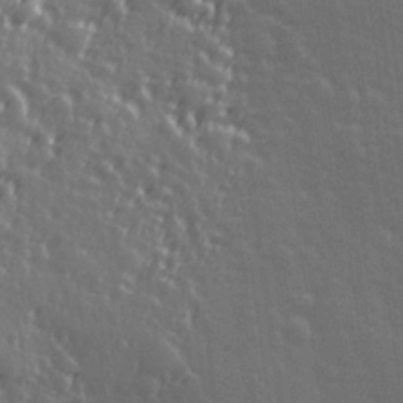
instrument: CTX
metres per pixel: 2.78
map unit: Hve
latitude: 27.1403
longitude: 146.3495
